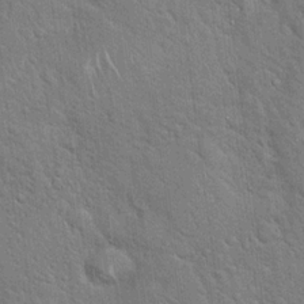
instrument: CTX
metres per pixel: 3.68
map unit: Hto
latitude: 18.7813
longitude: -52.2145
